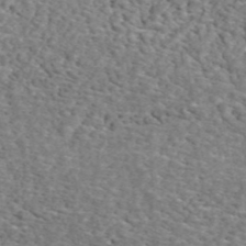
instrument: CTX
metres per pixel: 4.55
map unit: ANa
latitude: 45.0458
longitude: 27.7477
